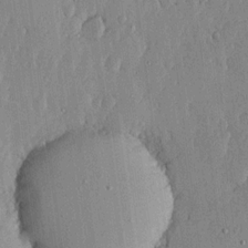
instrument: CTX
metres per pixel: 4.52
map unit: lHvf
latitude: 17.2348
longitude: -115.8772
